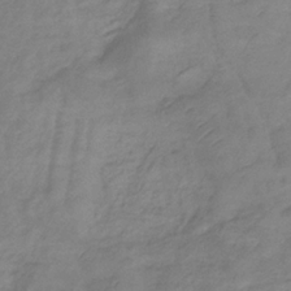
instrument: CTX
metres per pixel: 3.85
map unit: lHb
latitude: -33.6911
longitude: 71.5588
